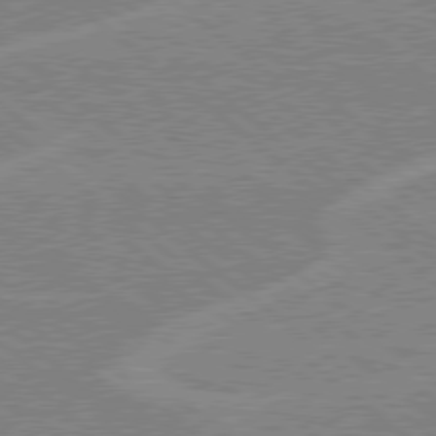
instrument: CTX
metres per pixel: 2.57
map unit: Hpe
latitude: 78.5357
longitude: -160.2333
